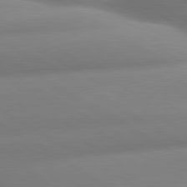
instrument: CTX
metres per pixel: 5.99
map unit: lApd
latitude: 80.6113
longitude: -161.7072
